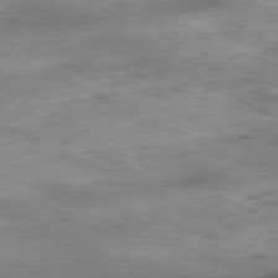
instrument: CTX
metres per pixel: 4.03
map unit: Ap
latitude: -81.5210
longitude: -82.5545
